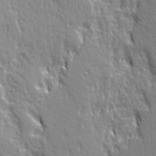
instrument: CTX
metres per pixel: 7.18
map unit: Ave
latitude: 21.7639
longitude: -135.0080
